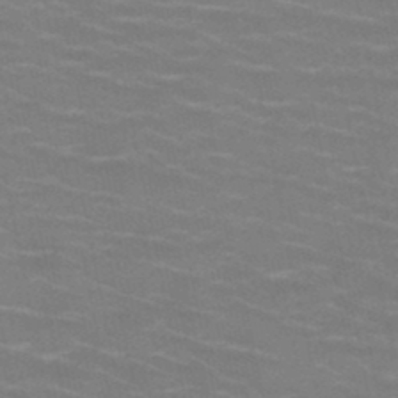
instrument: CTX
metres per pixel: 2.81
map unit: HNb
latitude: -46.8219
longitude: -46.9136
